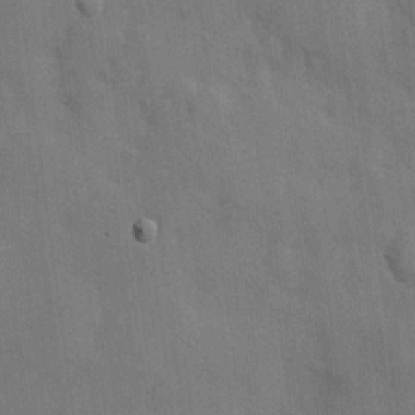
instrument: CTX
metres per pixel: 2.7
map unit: Hve
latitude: 19.4237
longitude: 151.2376
